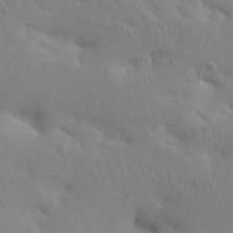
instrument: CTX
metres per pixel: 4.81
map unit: Nhu
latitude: 21.4238
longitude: -73.7639
